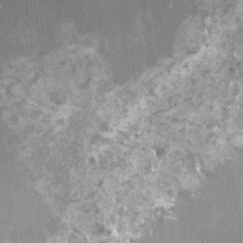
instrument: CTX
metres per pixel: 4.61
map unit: HNhu
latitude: 0.4979
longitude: 6.4251
